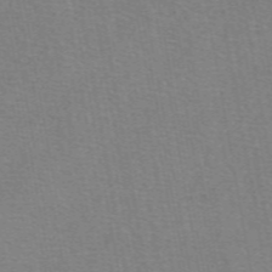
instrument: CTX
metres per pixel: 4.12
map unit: eAb
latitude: 50.0822
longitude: 105.4076
